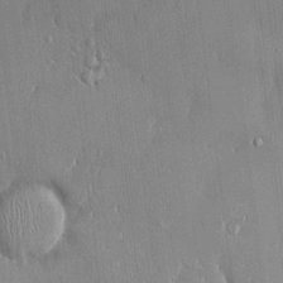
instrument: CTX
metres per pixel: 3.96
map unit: HNhu
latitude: -1.4077
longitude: -7.3860
